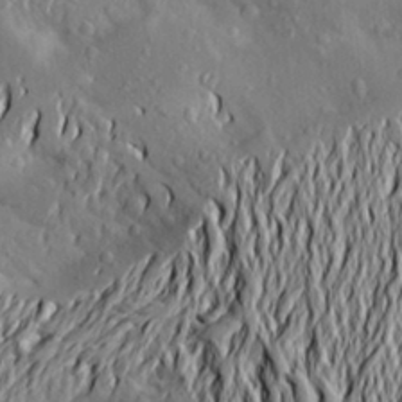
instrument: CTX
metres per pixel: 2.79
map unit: Aa
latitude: 19.6694
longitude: -149.9717
